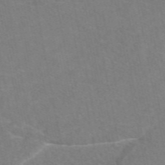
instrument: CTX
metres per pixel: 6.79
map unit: eAb
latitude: 49.3104
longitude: 120.5762
